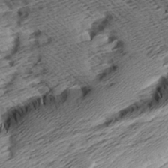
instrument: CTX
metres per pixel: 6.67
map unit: Aa
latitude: 8.1956
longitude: -141.3481
